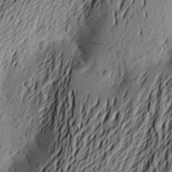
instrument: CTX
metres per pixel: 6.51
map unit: Aa
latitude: 22.9136
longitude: -149.5371
